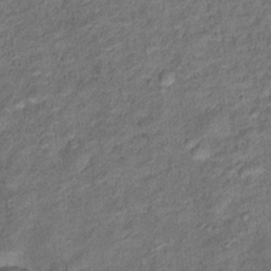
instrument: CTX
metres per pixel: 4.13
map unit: Ht
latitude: 10.6491
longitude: -39.8583
